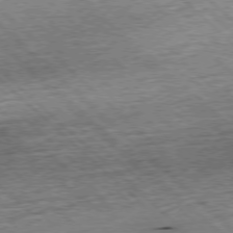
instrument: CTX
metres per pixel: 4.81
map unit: Hpe
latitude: -77.8233
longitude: 14.2551
